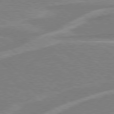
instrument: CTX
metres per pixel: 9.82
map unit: Hpe
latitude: 77.5182
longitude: -152.1956
